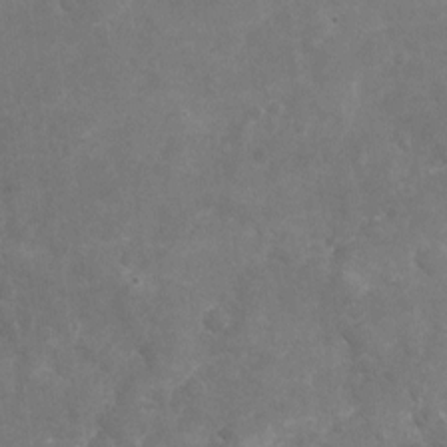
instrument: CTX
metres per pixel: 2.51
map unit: Nhu
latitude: -18.5007
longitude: -57.0458
